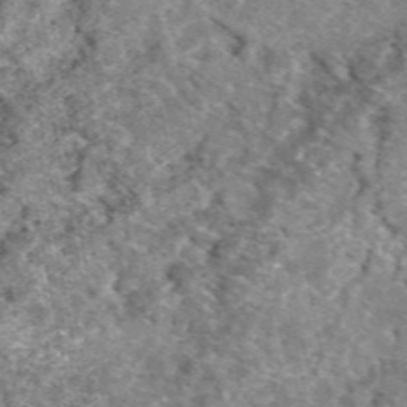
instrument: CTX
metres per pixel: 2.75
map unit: eAb
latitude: 49.1781
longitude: 109.9178
